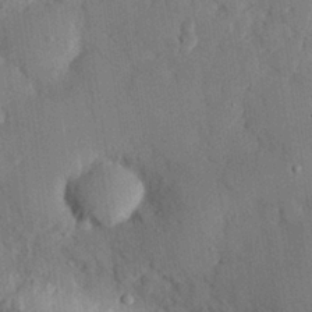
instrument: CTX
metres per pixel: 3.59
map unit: eHh
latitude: 28.1200
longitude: -80.5357
